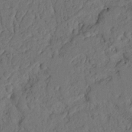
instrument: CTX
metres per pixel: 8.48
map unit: Nhu
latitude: 21.1970
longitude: -75.2537
